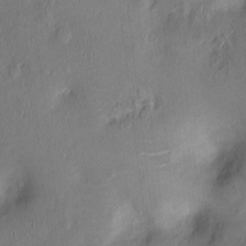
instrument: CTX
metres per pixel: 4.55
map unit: Nhu
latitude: 1.0647
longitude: -14.6869
